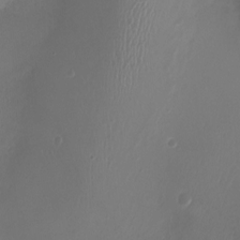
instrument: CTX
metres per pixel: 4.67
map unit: Ht
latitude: -2.2739
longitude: -18.6868
